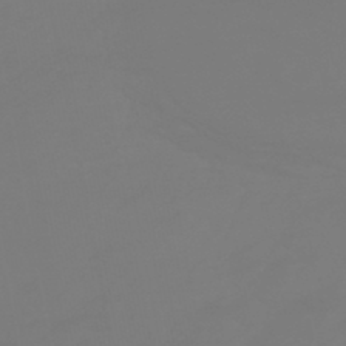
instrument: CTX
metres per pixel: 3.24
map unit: HNhu
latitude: -46.2550
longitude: 90.7275
